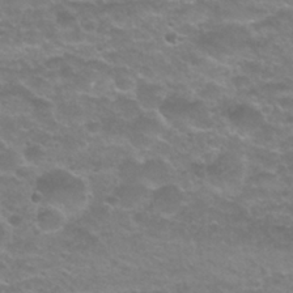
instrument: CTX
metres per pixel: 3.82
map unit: Nhu
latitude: 27.1970
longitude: -53.3671
